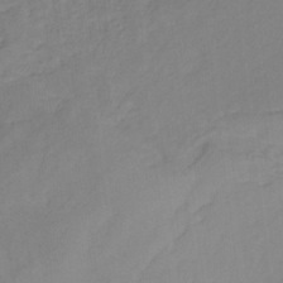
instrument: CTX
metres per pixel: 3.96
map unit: eHb
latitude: -30.7085
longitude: 63.9178
